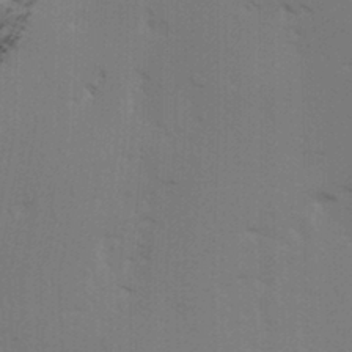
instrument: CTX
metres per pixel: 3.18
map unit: Ave
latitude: 14.1578
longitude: -102.6490
